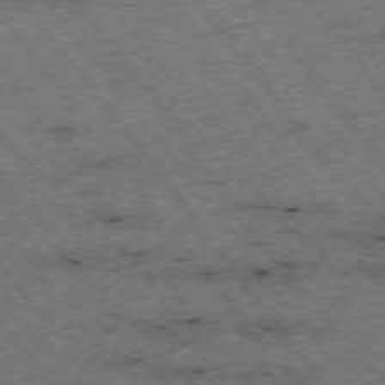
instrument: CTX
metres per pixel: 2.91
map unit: Hpe
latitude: -75.5966
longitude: -19.1592
